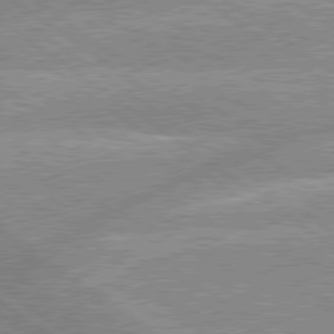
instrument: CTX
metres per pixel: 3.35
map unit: lApd
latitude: 79.2537
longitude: -157.1592
